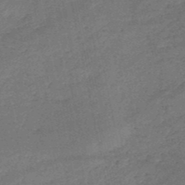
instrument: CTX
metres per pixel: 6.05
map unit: HNb
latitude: -51.1053
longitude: -40.1766
